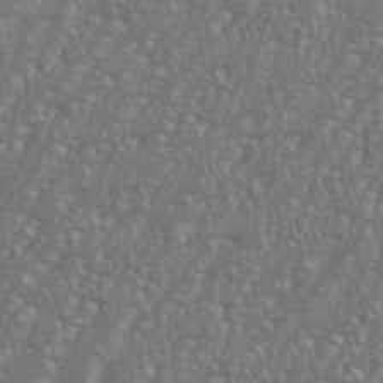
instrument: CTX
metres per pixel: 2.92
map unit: eHh
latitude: 35.6505
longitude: -132.7246
